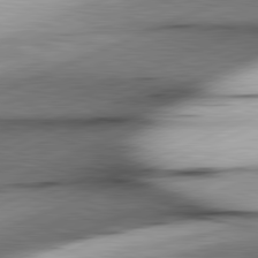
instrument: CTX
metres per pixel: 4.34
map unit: lApd
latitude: 81.7261
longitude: -166.7057
